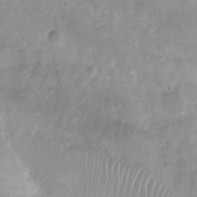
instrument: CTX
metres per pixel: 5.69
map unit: Nhu
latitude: 7.8394
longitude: -21.4237
